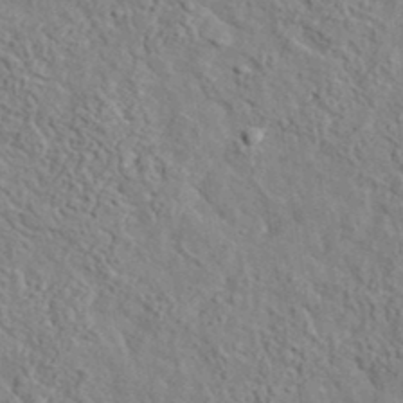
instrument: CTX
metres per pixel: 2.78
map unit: lHvf
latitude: 36.5357
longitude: -87.8205
